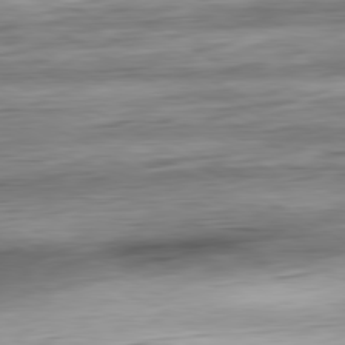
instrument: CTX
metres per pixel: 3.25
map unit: Ap
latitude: -81.0109
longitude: -67.6127
